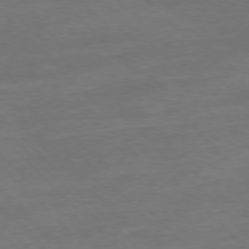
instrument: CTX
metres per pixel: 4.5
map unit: Ap
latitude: -77.4265
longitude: -65.3104
